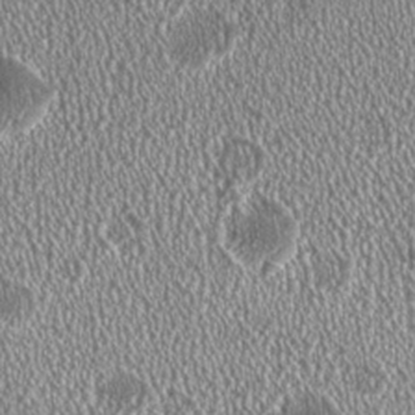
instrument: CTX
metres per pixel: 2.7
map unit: HNhu
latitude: 0.1200
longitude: 0.0472
